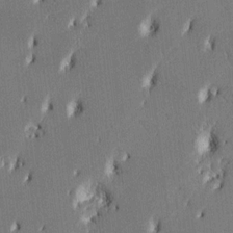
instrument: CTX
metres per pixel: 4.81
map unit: HNhu
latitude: 8.5735
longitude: -5.2348
